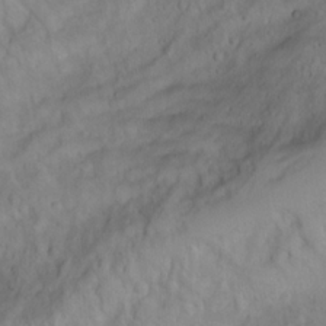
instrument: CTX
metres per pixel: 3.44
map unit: Aa
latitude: -3.7099
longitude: -71.4237
